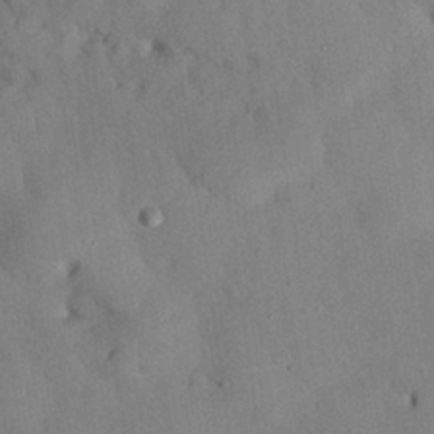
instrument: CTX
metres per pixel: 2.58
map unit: Nhu
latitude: 27.0836
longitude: -71.5371
